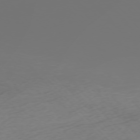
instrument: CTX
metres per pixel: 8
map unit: Ap
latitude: -76.3873
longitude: -63.4049
